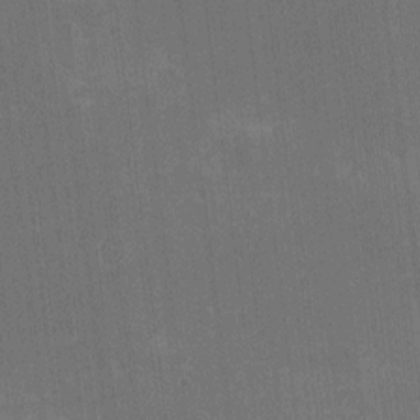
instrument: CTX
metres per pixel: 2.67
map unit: HNhu
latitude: -3.1053
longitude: -3.5938
